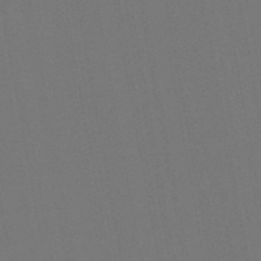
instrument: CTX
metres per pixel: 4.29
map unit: lHb
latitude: -47.7099
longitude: 73.3887
